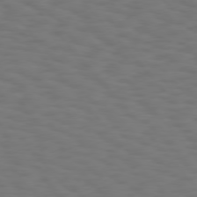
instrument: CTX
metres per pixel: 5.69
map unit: Hpe
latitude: 75.4804
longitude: -133.1592
